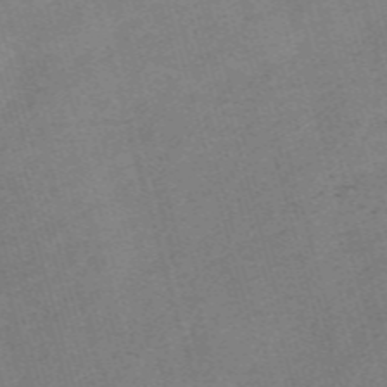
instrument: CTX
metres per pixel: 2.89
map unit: Nve
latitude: -59.4076
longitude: 65.2565
